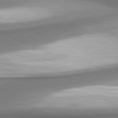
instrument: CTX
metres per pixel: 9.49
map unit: lApd
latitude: 80.6490
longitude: 179.6344
